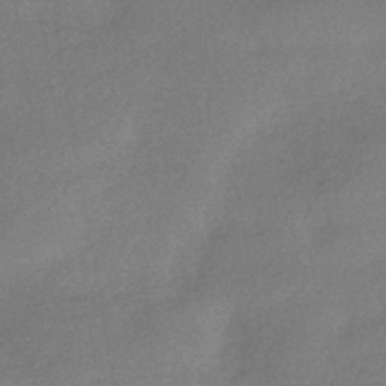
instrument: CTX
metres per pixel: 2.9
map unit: HNhu
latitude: -41.8233
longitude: 92.7463
